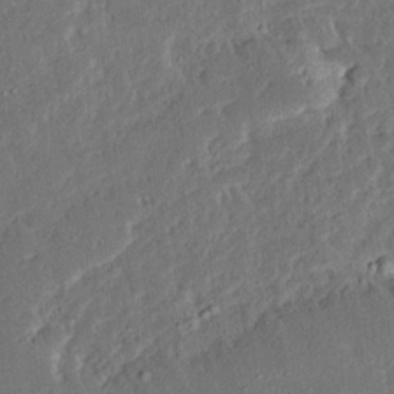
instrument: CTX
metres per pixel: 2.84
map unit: Ave
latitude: 15.4427
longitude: -138.7246
